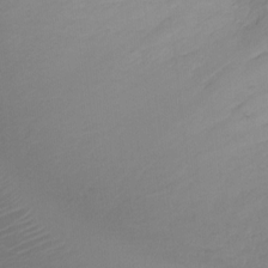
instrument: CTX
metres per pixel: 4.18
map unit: Nhu
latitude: -17.5022
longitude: -48.1200
